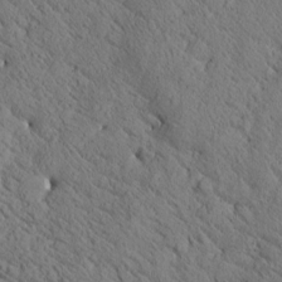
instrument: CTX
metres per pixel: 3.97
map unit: Htu
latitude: -0.4629
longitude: 175.5210
